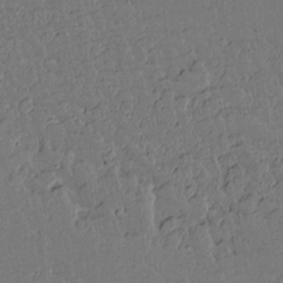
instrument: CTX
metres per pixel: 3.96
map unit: lAvf
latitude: 15.2348
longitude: -127.4616
